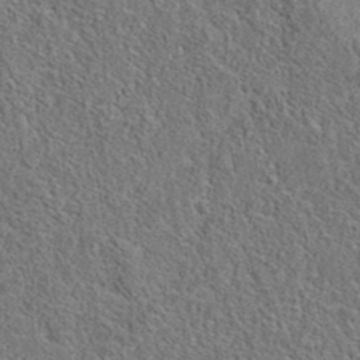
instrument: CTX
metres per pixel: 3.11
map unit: eAb
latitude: 36.1389
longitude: 112.8975
